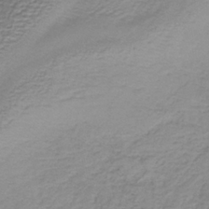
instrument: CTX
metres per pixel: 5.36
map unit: HNb
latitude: -34.8597
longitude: 53.1998
